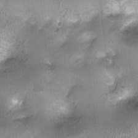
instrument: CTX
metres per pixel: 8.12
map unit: Ht
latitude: -0.7086
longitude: -20.4223
